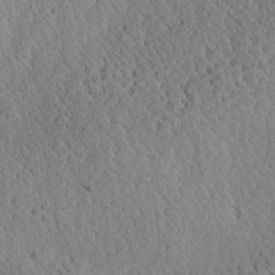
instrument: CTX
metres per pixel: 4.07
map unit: Aa
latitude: 24.5356
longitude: -133.6883
